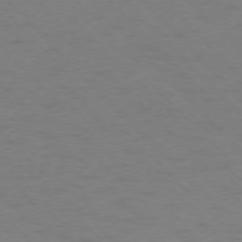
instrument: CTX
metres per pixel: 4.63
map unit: Ap
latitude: -75.9367
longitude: -78.3656
